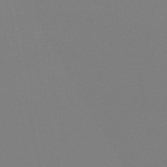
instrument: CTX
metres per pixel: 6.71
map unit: eHb
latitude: -50.9353
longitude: 76.3306
